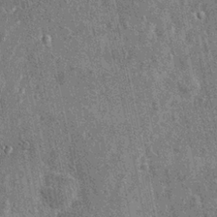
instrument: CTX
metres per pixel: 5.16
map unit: Nhu
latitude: 0.6868
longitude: -16.1766
